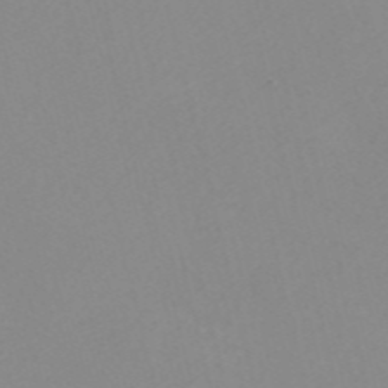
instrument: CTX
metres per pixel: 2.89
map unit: Nve
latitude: -56.5385
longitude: 52.0850
